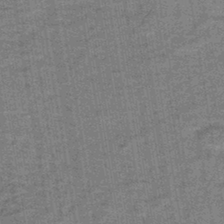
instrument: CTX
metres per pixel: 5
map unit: lHb
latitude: -42.7085
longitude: 55.1620
